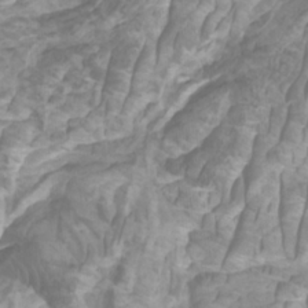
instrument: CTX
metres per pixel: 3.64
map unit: Htu
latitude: -5.4832
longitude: -76.1766
